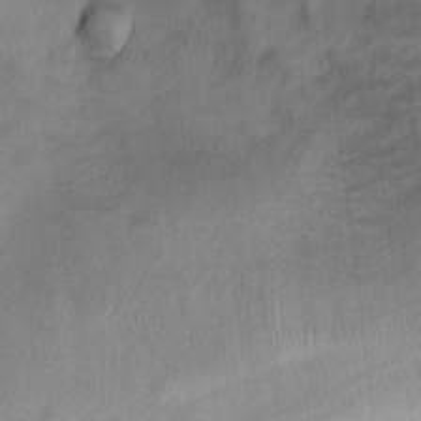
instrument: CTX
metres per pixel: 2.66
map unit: Ht
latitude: 8.8758
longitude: -36.5168
